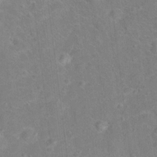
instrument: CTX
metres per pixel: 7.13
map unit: Hto
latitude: 15.4994
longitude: -41.8961
